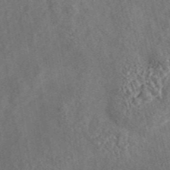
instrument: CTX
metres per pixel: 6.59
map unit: eAb
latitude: 43.7072
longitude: 116.8974
